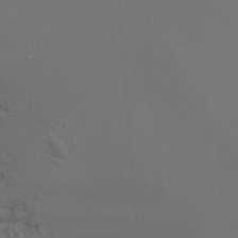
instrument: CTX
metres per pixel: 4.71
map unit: Nhu
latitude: -5.2376
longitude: -90.2334
